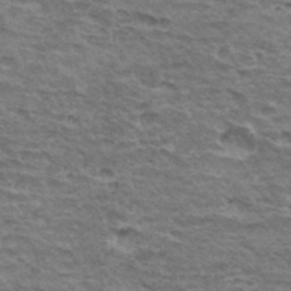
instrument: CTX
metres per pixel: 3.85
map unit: Hto
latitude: 34.4979
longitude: -43.1403
